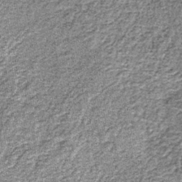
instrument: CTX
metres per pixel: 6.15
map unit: lHb
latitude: -38.9919
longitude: 65.0109
